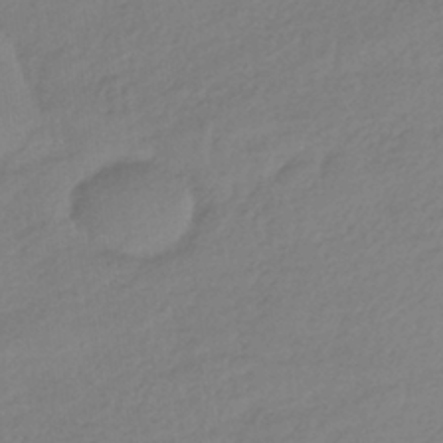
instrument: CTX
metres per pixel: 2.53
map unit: HNhu
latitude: -41.1242
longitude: 93.7667
